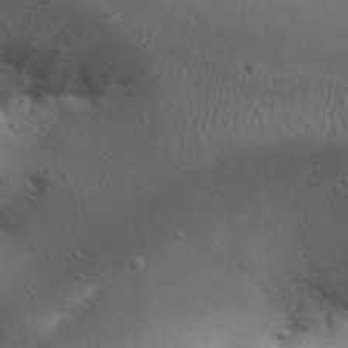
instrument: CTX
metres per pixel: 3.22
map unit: Nhu
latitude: 22.0444
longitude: -71.9339
